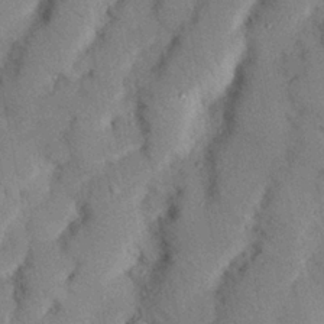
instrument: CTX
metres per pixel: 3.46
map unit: Nhu
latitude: 24.9891
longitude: -73.0081
